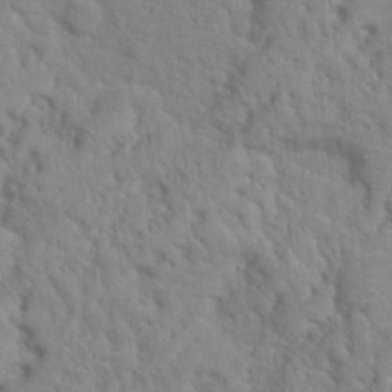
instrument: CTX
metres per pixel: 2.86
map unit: Hto
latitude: 18.2333
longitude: -34.9891
